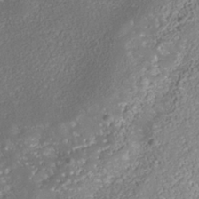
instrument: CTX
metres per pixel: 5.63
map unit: Nhe
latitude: -37.7288
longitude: -88.4412
